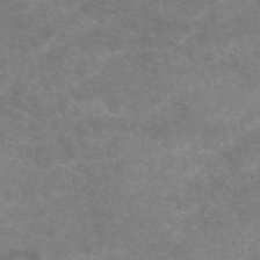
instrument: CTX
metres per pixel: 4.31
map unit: eAb
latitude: 48.5357
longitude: 123.0487
